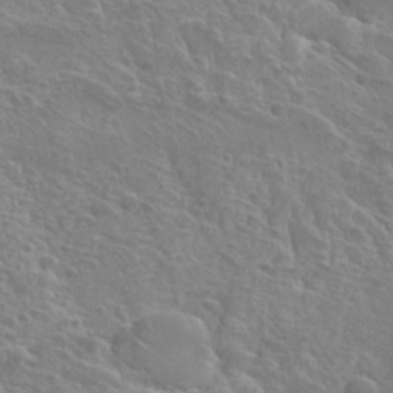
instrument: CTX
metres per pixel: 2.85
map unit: Hto
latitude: 26.9136
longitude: -41.5749
